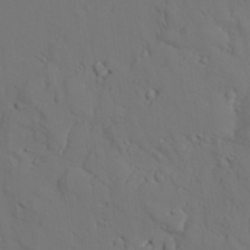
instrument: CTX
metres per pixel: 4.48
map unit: lAvf
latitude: 26.7624
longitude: -110.7435
